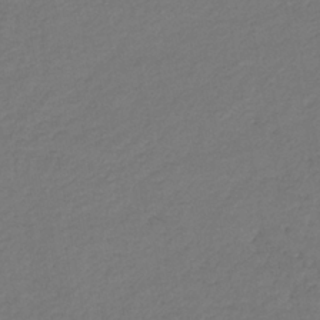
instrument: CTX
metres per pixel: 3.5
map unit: HNb
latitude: -34.5952
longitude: 52.3495
